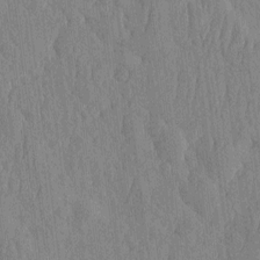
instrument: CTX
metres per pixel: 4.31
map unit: HNhu
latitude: -3.5210
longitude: 14.3307
